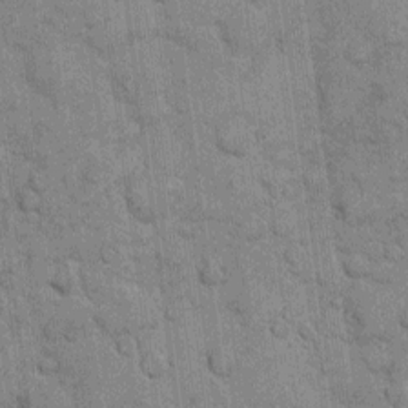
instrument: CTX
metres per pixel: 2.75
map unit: eHh
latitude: 10.1200
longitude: -65.2915
